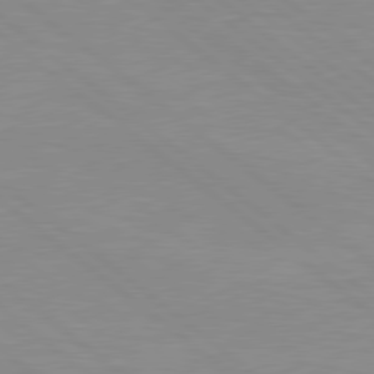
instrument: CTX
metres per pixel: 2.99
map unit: Hpe
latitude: 78.4790
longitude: -124.2144
